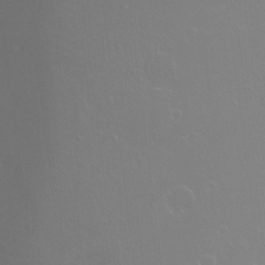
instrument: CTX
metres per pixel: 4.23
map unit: Ht
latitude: -9.8422
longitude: -37.5938
